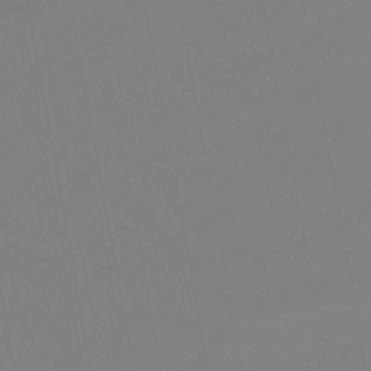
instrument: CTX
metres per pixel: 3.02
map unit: lHb
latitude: -46.1605
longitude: 75.2754
